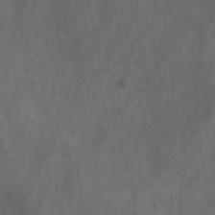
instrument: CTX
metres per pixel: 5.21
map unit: HNb
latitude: -30.7841
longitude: 63.3131
